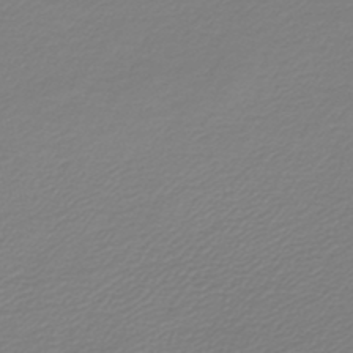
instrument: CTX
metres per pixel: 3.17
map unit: lHb
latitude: -46.5384
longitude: 59.8989
